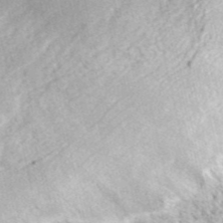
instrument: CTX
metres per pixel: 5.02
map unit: ANa
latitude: 42.4034
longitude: 18.0661
